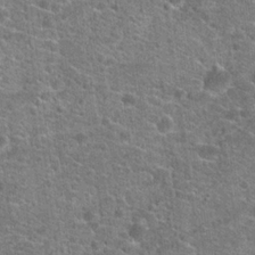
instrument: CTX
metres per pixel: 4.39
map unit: Hto
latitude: 20.6113
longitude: -43.9528
